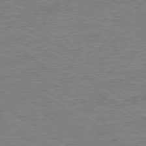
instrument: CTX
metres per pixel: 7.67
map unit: Ap
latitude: -80.0661
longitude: -86.4034
